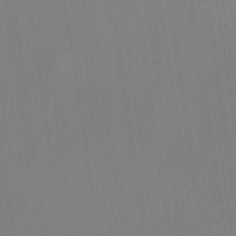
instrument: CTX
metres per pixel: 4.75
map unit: HNb
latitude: -33.0487
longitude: 56.8597
